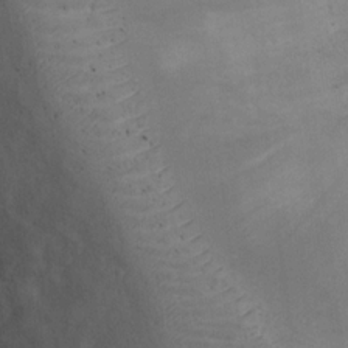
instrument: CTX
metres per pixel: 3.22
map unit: Ht
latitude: 13.1970
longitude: -41.3103
